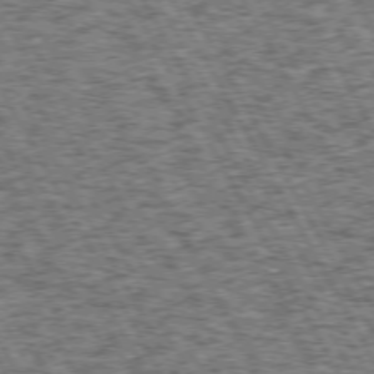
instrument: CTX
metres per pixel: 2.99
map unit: Hpe
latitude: 72.8191
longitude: -125.3292
